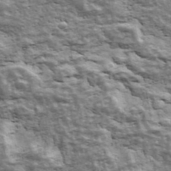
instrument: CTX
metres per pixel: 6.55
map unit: Ave
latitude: 43.2537
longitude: -111.8206
